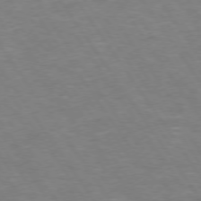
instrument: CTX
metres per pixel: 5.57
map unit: Hpe
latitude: 73.6883
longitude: -125.1592
